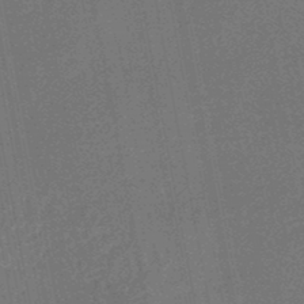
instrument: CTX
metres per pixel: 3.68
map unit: HNhu
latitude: -47.8989
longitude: 98.9919
